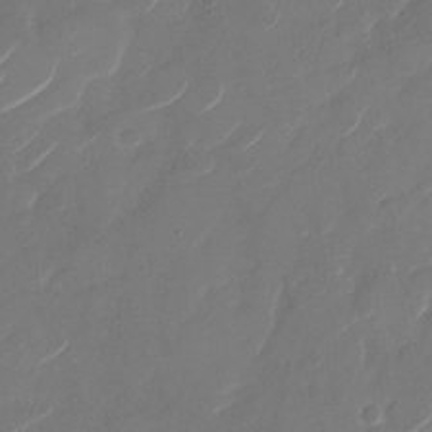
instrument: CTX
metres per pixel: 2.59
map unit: Nhu
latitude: -29.3132
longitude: -71.4804
